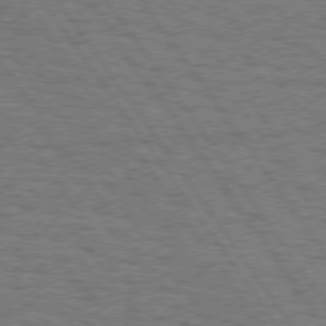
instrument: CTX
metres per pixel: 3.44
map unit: Hpe
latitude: 74.8191
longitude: -135.6883
